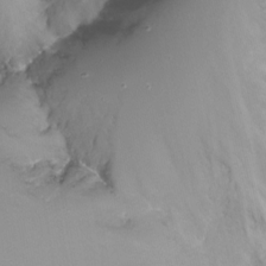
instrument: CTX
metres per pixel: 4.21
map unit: Nhu
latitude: -15.5588
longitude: -54.3656
